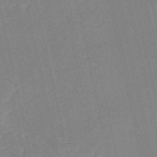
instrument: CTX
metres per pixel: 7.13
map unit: HNb
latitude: -53.6721
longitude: -40.4789
